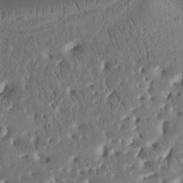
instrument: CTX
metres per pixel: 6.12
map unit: Ht
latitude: 11.4993
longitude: -75.0270
